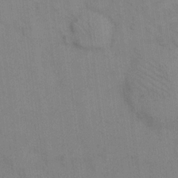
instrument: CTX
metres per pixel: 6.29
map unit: eHh
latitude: 13.8583
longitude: -62.4034
